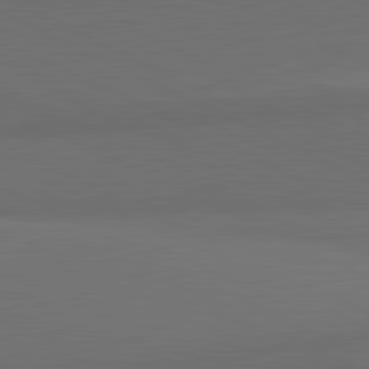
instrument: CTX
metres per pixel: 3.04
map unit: lApd
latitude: 81.9528
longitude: 158.3117
